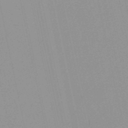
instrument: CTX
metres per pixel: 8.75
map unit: HNb
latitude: -52.1983
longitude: -51.3292
